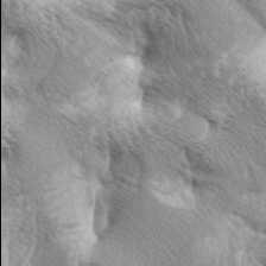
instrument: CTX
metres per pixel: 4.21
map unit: lAa
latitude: -4.0850
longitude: -125.9906
